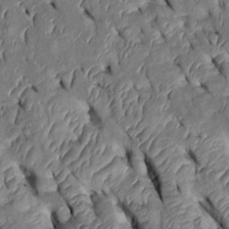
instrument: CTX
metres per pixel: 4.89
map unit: Htu
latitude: 0.1955
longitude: 149.2943
